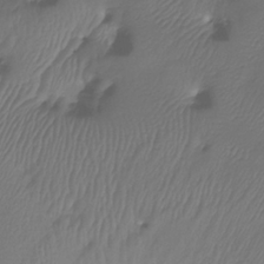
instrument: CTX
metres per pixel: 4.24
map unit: Htu
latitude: -13.3510
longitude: -47.0459
